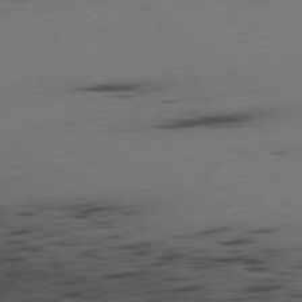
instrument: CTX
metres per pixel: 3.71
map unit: Ap
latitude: -80.0094
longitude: -62.0444
